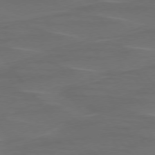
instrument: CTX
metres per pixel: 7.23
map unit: lApd
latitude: 75.7450
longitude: -79.6316
